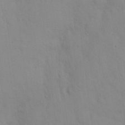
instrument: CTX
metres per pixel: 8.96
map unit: eHh
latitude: 16.1011
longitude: -62.7247
